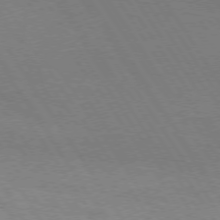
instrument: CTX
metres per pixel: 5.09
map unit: Hpe
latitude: 73.8773
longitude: -123.8205
